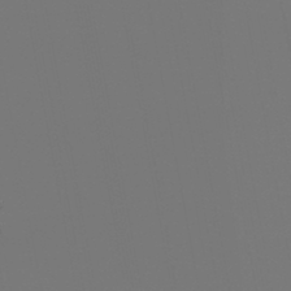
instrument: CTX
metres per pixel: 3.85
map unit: eHb
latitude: -44.9920
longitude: 86.0661
